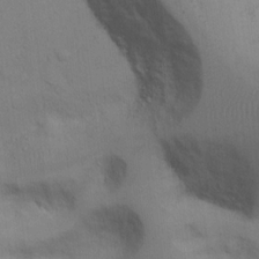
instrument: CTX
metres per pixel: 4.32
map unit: Hto
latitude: 12.4601
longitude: -56.6490
